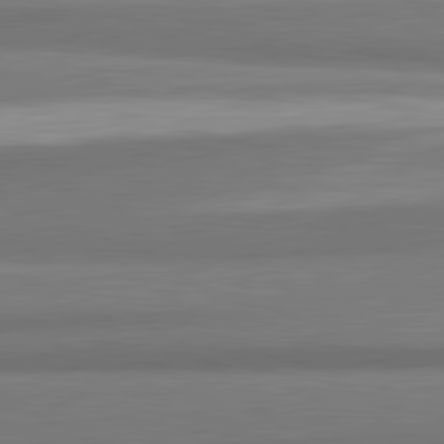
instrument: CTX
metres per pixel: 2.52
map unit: lApd
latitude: 82.0255
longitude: 173.0864
